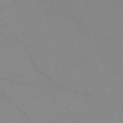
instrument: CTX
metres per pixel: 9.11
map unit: eHh
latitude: -64.2929
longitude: 52.5006
